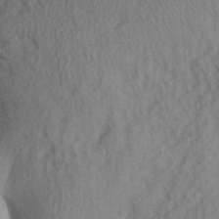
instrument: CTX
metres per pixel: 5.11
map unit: Aa
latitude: 29.9906
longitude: -138.6490
